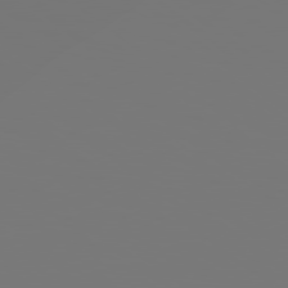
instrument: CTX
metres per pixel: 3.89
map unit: Hpe
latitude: 78.7058
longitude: 176.8786
